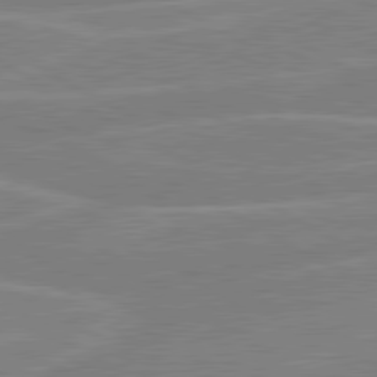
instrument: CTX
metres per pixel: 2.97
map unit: lApd
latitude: 80.7057
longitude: 122.1417
